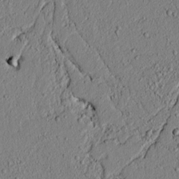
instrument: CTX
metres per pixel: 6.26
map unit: lAvf
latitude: 6.3467
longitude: 167.6155
